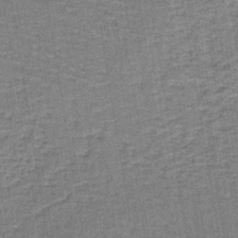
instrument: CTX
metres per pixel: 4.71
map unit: lHb
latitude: -40.6329
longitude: 56.6518
